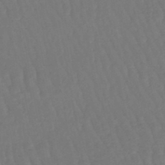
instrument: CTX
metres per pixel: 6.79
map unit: lHb
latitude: -45.7289
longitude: 77.5588
